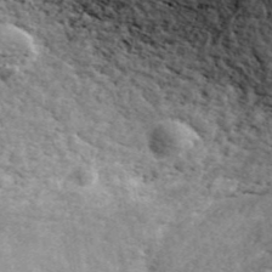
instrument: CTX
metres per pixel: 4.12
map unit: ANa
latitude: 44.7435
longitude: 45.0109
